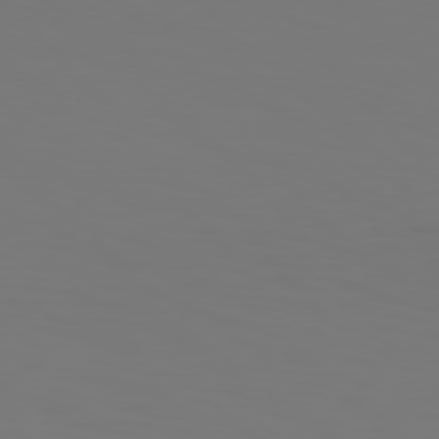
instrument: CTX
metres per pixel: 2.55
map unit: Hpe
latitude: 76.0822
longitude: -132.8191
